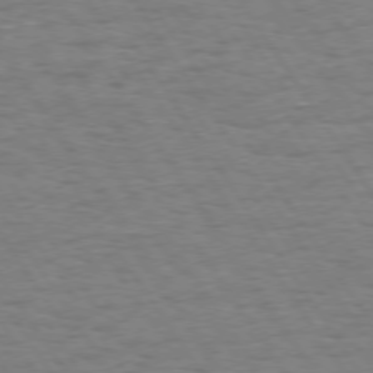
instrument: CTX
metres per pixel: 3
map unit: Hpe
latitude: 73.5938
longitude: -140.6112
